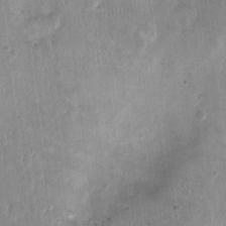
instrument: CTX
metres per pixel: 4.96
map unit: Nhu
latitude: 2.1011
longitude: -14.4979
